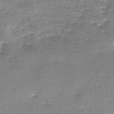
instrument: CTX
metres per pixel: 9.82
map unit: lHb
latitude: -44.0283
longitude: 57.1998
